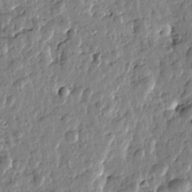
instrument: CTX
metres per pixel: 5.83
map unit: Htu
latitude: -0.1984
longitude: -178.5546
